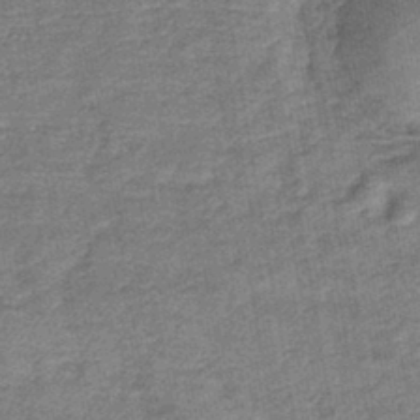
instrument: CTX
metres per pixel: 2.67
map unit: lHb
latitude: -42.1227
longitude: 79.1620
